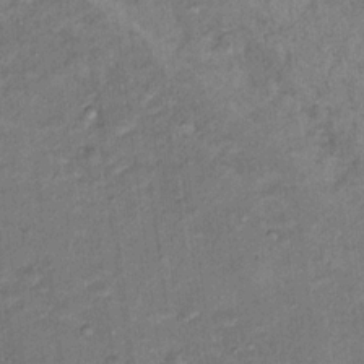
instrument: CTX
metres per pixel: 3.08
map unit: Hto
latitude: 15.7450
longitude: -31.9528
